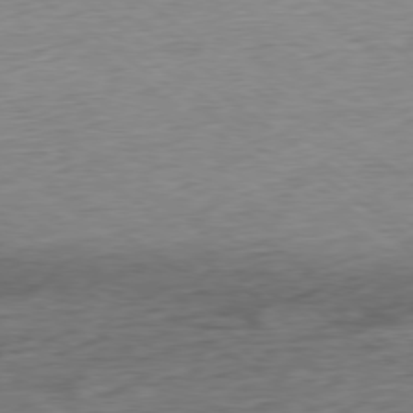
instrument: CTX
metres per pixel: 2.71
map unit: Ap
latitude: -79.1431
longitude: -101.9150
